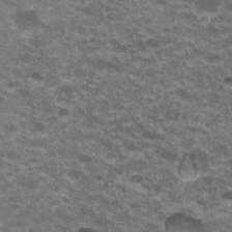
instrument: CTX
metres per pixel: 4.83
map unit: Hto
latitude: 20.3090
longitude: -36.7813
